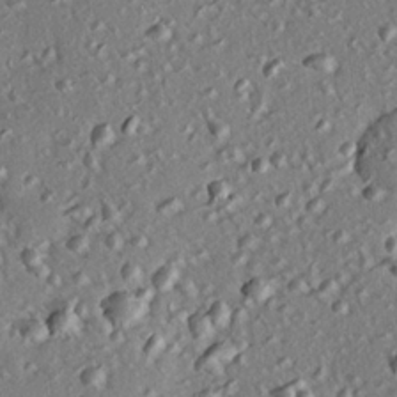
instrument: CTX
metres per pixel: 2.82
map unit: eHh
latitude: 22.0444
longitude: -90.7813
